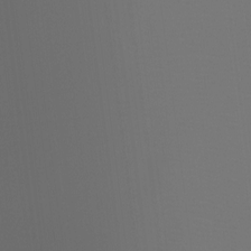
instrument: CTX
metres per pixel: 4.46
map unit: Htu
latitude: -13.1809
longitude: -47.7639
